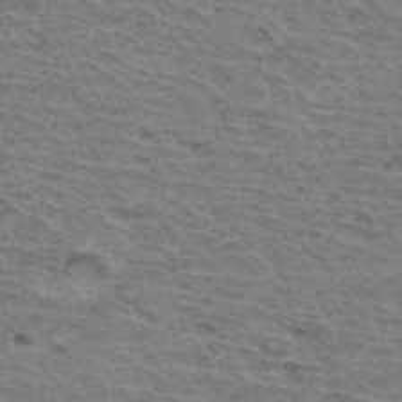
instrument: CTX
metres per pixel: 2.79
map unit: Hto
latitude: 33.7072
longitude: -45.4615
